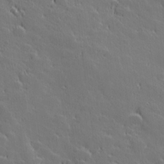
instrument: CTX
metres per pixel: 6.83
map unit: Hve
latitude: 27.4804
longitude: 143.9556
